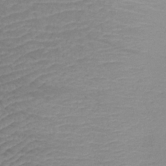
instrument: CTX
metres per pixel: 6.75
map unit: lHb
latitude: -34.9731
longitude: 71.5399
